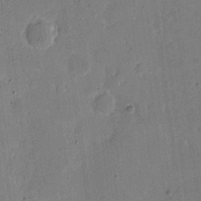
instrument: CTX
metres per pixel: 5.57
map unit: eHh
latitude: 6.9325
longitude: -67.0647
